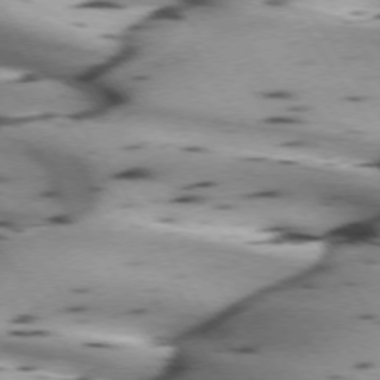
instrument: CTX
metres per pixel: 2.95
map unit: lApd
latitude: 72.6491
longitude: -53.4238
